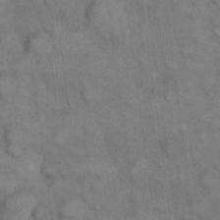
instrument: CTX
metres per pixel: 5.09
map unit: eHh
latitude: 22.1200
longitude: -61.4426
